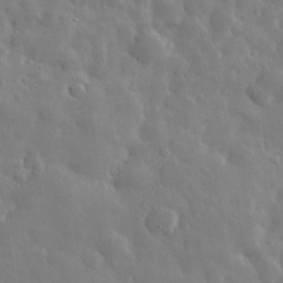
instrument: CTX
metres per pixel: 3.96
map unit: eHh
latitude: 31.8206
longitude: -71.2537
